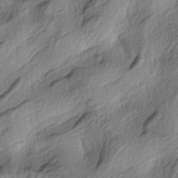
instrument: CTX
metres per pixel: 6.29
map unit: lAa
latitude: -4.5951
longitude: -124.1956
